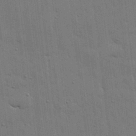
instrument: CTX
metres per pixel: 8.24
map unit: lHvf
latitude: 18.4979
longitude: -113.5560
